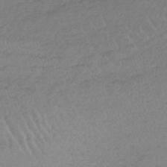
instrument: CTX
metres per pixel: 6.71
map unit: lHb
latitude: -45.0109
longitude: 67.9367
